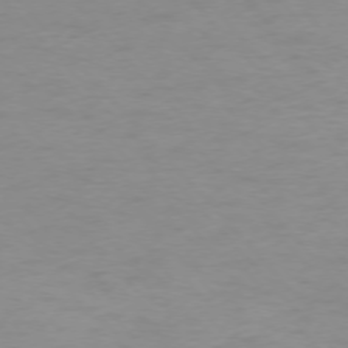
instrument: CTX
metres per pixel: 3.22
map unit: Ap
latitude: -76.3495
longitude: -71.7638
